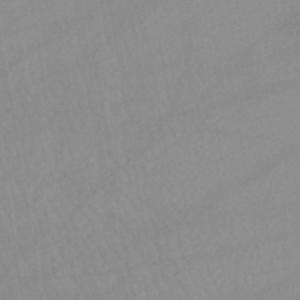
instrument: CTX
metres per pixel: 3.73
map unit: lHb
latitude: -44.4251
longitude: 67.1809
